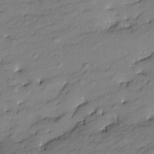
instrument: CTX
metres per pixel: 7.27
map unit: Htu
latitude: -8.5007
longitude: 177.3888
